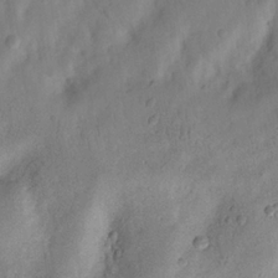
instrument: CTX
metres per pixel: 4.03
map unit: Nhu
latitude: 19.7260
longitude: -74.4601
